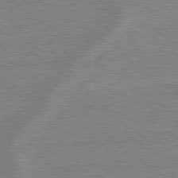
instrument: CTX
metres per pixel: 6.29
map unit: lApd
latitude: 79.0081
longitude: -164.1578
